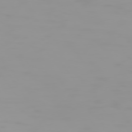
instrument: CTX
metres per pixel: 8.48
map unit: Hpe
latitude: 74.2712
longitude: -128.8002
